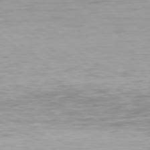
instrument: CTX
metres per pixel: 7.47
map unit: Hpe
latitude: 78.1389
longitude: -170.9136
